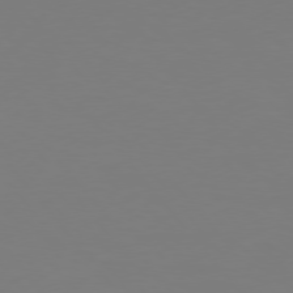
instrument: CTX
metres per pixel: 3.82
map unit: Hpe
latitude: 75.7261
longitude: -139.3104
